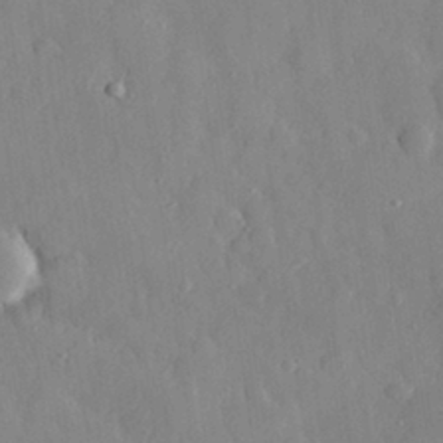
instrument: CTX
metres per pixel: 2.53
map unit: eHh
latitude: 29.2915
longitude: -78.1011
